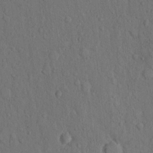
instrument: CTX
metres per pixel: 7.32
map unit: Hto
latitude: 10.2901
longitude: -60.8380
